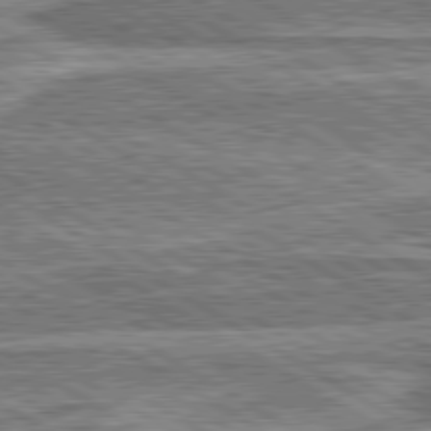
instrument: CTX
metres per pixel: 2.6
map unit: lApd
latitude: 80.3656
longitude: 172.4629
